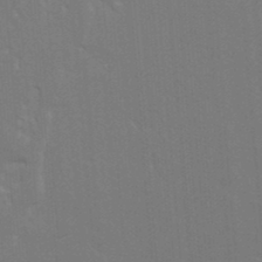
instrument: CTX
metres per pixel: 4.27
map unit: lAvf
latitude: 15.4238
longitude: -129.4615
